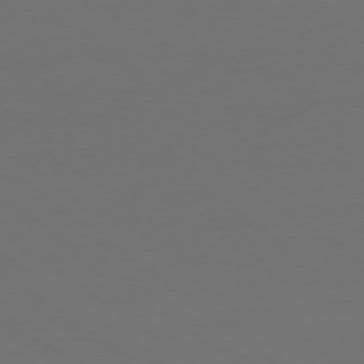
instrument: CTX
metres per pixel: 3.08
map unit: Ap
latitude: -79.3320
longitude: -54.0444
